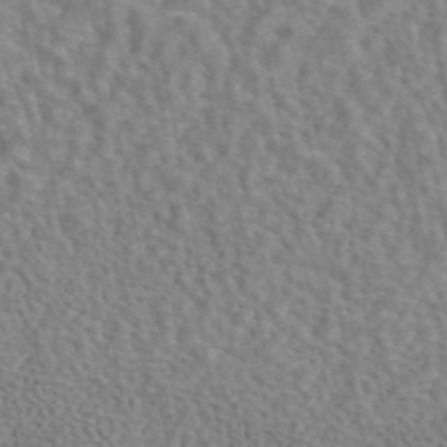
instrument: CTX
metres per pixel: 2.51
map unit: eAb
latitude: 43.3293
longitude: 108.2739
